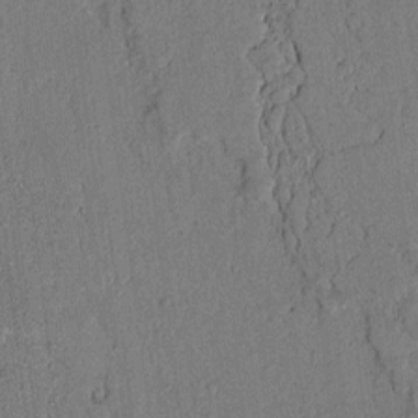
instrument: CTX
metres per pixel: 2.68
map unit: lAvf
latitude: 4.9325
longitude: 169.0675
